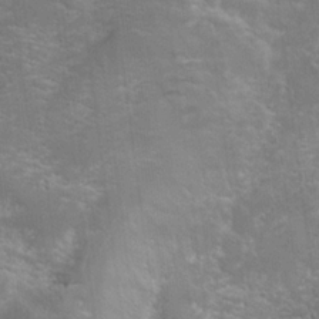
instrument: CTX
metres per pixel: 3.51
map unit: Hto
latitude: 17.6316
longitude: -38.7435
